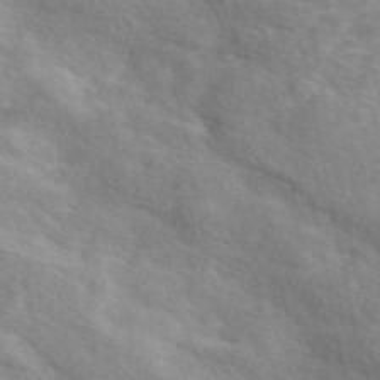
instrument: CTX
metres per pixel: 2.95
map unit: eAb
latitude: 48.6868
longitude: 119.6155
